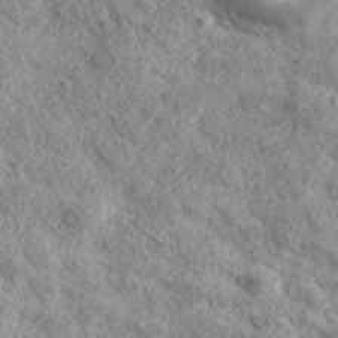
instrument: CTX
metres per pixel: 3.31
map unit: eHh
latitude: 42.9136
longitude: -89.0837
